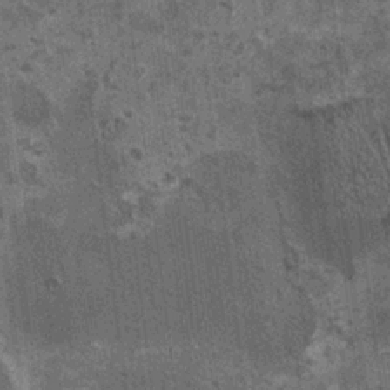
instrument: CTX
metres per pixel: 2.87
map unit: HNhu
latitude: 3.9528
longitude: 4.7085
